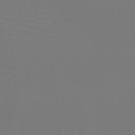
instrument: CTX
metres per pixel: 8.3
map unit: Htu
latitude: -12.8597
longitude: -48.1011
